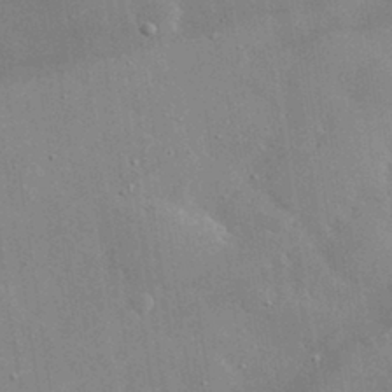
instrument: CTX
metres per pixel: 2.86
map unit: lHvf
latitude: 33.4237
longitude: -92.4034
